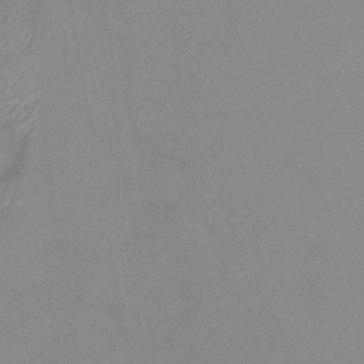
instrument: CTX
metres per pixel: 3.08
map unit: lHb
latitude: -40.0850
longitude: 76.8030
